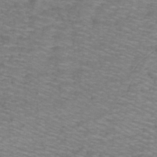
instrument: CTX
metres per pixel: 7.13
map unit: lHb
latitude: -42.4062
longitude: 55.2376
